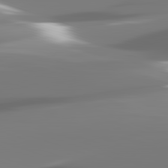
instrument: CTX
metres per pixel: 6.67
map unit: lApd
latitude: 82.4601
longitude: -145.6505
